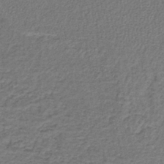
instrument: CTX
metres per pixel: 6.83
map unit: lHb
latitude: -41.0486
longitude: 62.5762
